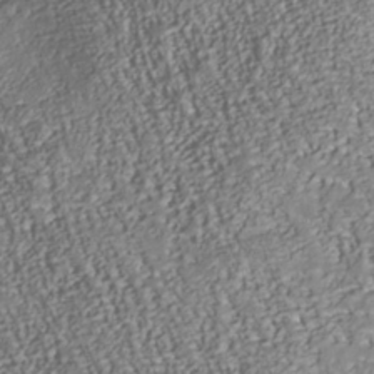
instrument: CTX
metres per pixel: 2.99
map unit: Nhu
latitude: -38.0850
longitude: -80.6679
